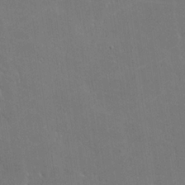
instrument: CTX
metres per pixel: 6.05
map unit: lHvf
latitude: -9.5777
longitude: -102.4979
